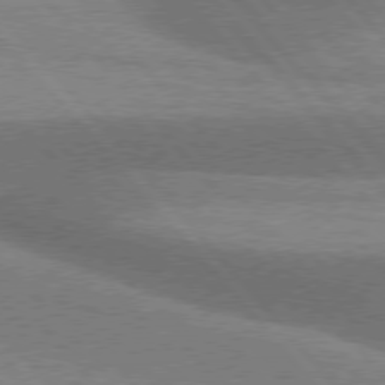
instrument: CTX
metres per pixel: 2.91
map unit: lApd
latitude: 76.4790
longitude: -61.9717
